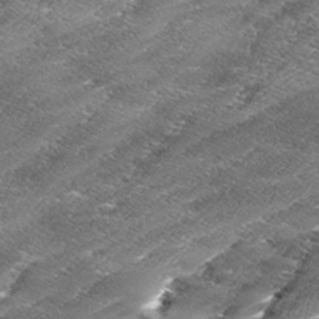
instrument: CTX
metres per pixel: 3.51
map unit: Ave
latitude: 17.0270
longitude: -136.8758
